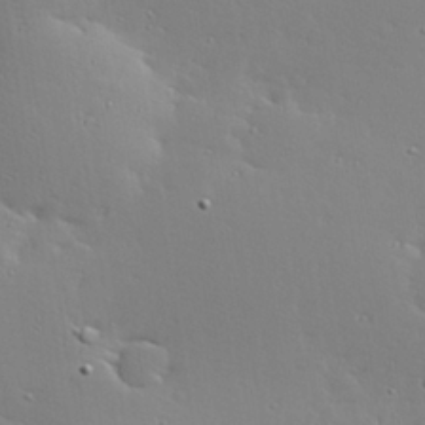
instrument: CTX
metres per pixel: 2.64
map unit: Hve
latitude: 24.4601
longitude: -98.2900
